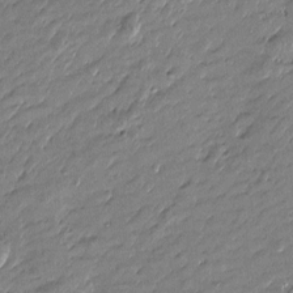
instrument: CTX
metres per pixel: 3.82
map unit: Htu
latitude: -6.3306
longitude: 177.2187
